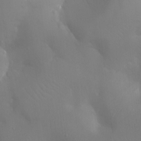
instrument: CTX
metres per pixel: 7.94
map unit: Ht
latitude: -11.2187
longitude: -44.8380
